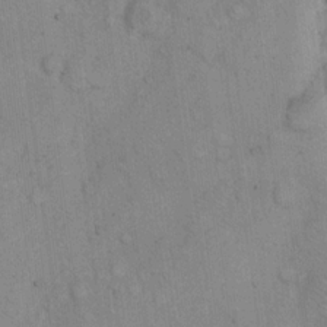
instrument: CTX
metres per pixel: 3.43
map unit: eHh
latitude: 16.7246
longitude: -63.1403
